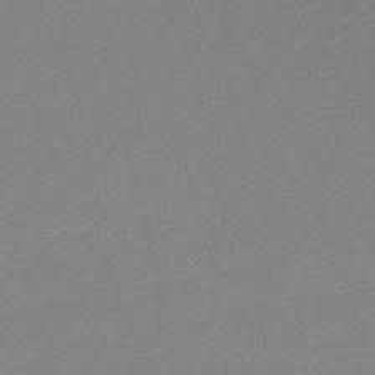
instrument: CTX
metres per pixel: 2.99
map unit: lHb
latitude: -46.6896
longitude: 64.6897
